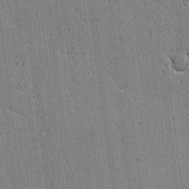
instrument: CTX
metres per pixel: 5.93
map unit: lAvf
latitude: -4.8219
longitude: -109.6693
